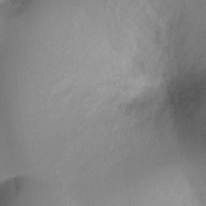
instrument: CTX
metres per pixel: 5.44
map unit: Ht
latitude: 2.6868
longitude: -27.5371
